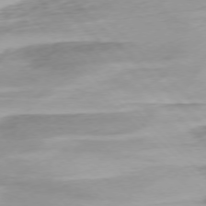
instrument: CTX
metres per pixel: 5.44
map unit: Ap
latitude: -76.9164
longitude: -78.1767
